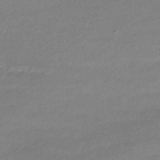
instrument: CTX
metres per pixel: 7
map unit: lHb
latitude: -40.1606
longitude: 70.3684
